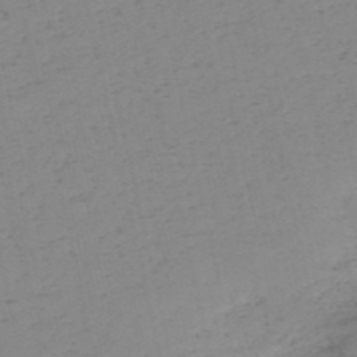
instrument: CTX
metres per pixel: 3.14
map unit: HNb
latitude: -53.7099
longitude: -39.1403
